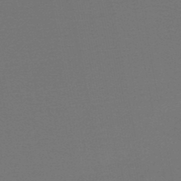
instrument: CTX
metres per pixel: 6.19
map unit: HNb
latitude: -47.5777
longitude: 56.2550
